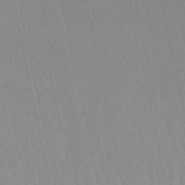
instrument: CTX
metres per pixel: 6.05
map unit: lHb
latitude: -48.8408
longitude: 72.7085
